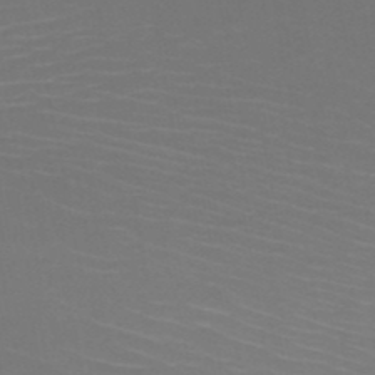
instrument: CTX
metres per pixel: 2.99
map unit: HNb
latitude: -50.8597
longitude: -44.1200
